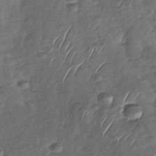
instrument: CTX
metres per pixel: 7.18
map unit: Nhu
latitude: -30.3684
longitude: -59.9150
